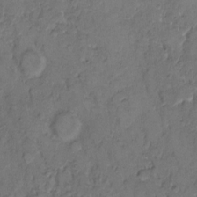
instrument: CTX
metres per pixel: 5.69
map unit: eHh
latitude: 8.2901
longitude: -62.4790
